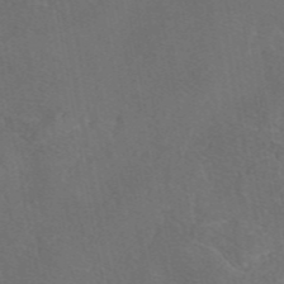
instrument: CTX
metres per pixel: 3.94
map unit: eAb
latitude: 46.4034
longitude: 108.1984
